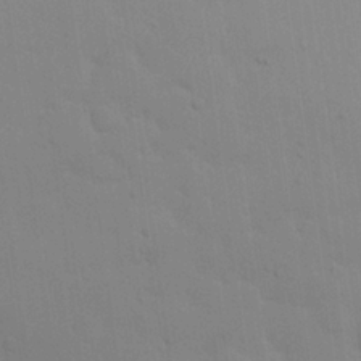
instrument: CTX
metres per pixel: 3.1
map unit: Nhu
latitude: 24.0444
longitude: -71.4237
